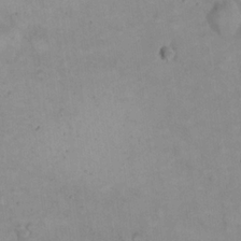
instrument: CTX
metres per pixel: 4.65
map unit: eHh
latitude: 21.3293
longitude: -61.9528
